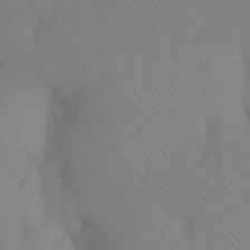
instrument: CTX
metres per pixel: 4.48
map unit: Ht
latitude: -9.1242
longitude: -37.1214
